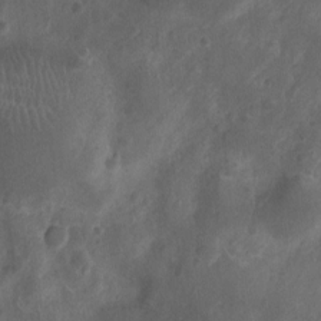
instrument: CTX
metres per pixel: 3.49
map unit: Ht
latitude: -9.8989
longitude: -21.4049
